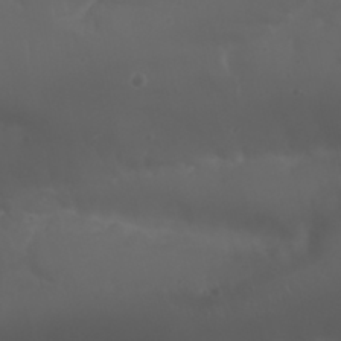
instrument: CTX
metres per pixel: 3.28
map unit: Nhu
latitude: 22.5357
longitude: -65.0269
